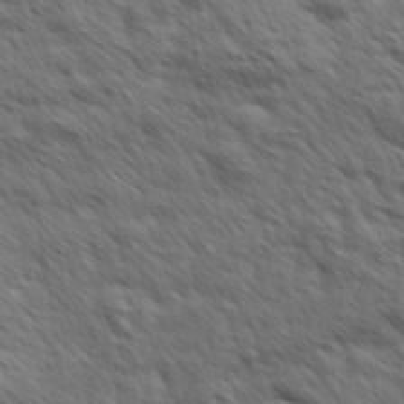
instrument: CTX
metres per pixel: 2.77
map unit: Hve
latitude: 31.5183
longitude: 149.5588
